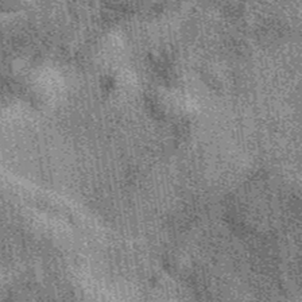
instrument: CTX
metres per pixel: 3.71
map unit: eAb
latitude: 39.3859
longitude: 107.4832
